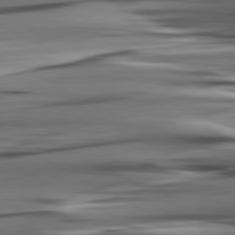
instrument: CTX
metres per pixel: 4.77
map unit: lApd
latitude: 80.9325
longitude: -122.9703
